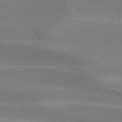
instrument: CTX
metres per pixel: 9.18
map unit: lApd
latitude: 73.6694
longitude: -49.4993
